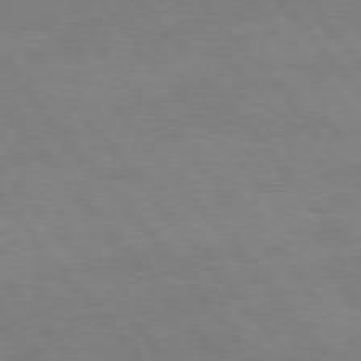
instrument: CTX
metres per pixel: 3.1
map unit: Hpe
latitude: 75.4804
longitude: -141.8772
